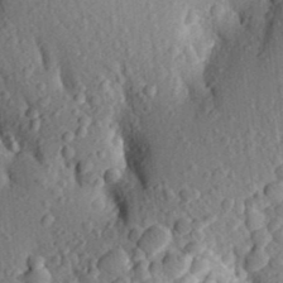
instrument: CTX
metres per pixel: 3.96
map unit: Aa
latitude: 25.4237
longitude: -150.0255
